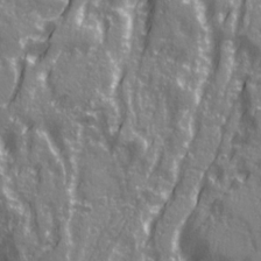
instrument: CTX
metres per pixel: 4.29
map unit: Ave
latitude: 21.3104
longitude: -133.0836
